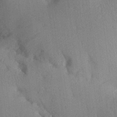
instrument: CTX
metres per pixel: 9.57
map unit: Aa
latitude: 30.4034
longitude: -144.1955
